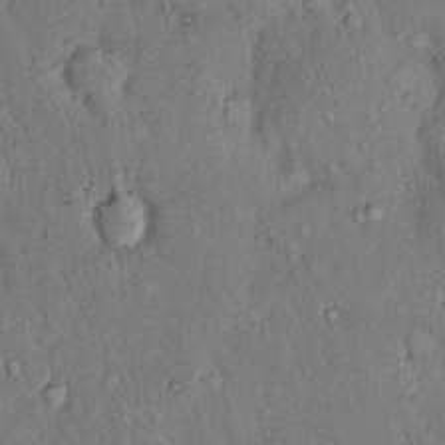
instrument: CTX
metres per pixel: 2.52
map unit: Hto
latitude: 10.9703
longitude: -60.1389
